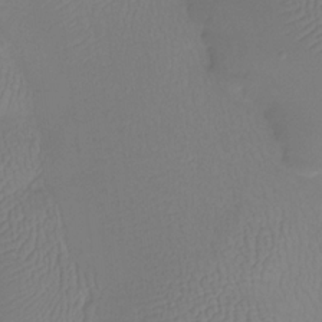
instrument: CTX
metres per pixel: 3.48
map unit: Htu
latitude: -13.2754
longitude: -47.1970
